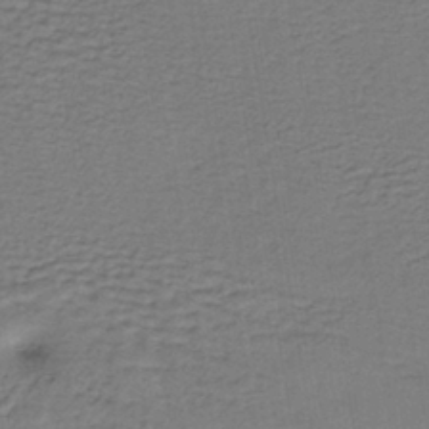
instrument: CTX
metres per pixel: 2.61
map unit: lHb
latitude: -38.5196
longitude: 57.5210
